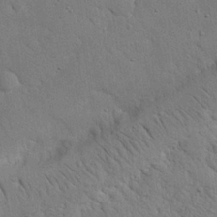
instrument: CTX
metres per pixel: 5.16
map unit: Nhu
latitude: 21.7072
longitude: -76.8191
